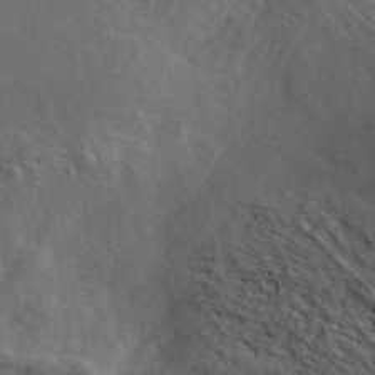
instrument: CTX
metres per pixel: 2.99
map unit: ANa
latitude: 45.8583
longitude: 24.7274
